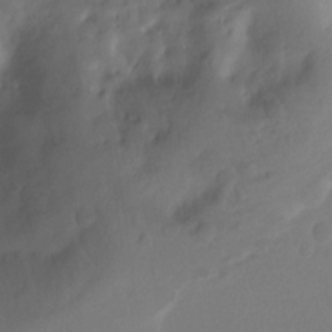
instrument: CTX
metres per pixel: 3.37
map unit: Ht
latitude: -10.4818
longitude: -40.2333
